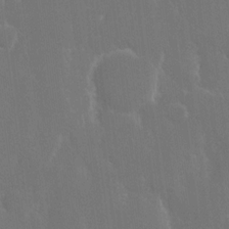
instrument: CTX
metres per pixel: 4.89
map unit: eHh
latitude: 15.8773
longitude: -72.4601
